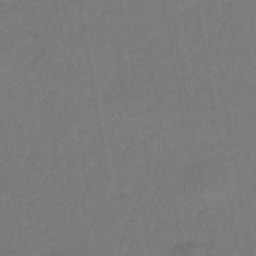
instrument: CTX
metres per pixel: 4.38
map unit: eHb
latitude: -43.5210
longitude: 88.3684
